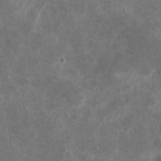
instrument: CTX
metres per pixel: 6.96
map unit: eHh
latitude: 4.7624
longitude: -71.7827
